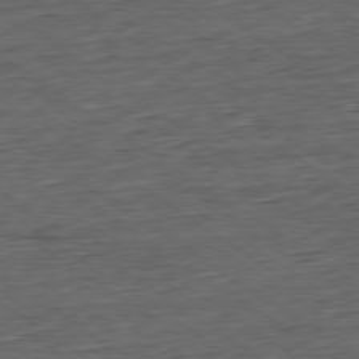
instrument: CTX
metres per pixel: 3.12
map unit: Hpe
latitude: -79.5399
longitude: 11.4266
